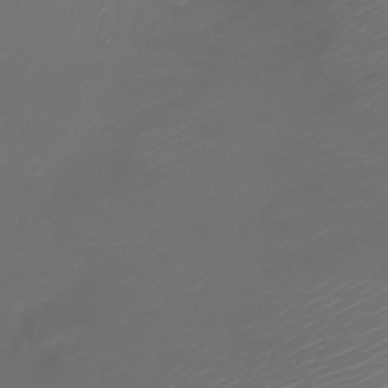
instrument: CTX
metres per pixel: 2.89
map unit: Nve
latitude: -20.9919
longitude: 105.7477
